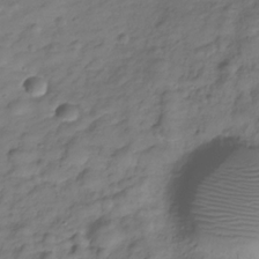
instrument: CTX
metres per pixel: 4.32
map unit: Hve
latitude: -29.0864
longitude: 94.2928
